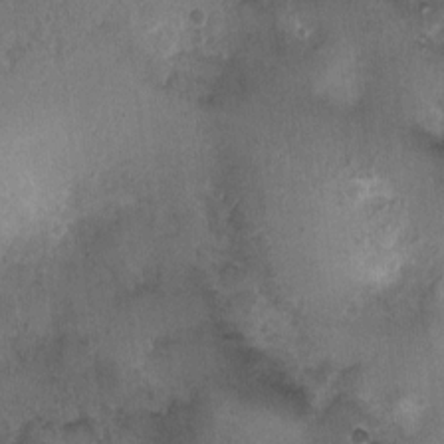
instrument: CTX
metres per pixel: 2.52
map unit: Nhu
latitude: 3.7449
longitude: -14.7625
